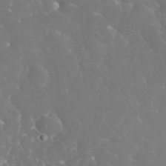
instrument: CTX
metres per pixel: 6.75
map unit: eHh
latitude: 34.4223
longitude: -63.9528
